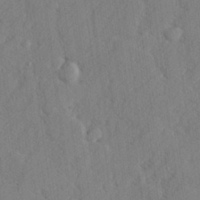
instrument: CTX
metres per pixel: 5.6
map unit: lHvf
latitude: 25.0080
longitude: 142.8219
